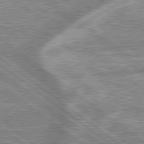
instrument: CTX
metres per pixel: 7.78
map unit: lApd
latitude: 79.4238
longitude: -168.2523
